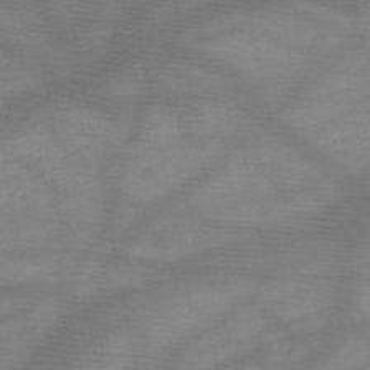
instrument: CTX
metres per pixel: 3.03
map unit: HNb
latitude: -49.3321
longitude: -40.8380
